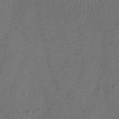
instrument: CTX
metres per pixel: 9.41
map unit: Ht
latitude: -10.2740
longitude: -22.2711
